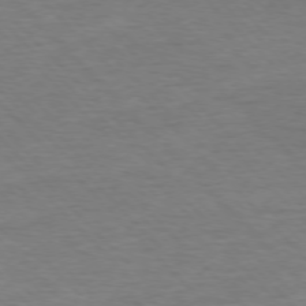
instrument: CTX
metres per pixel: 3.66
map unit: Ap
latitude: -76.9164
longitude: -94.9325
